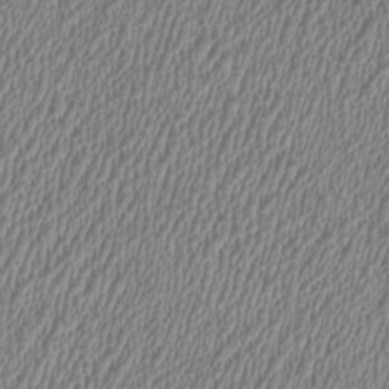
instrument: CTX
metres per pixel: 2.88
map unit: HNhu
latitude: 0.0822
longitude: -0.5545
